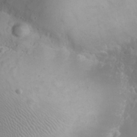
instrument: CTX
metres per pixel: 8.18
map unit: eHh
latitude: 24.9702
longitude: -63.6316
